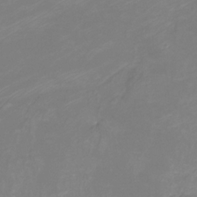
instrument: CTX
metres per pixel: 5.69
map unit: Htu
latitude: -12.7652
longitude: -47.1215
